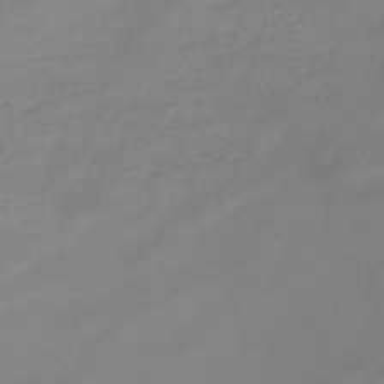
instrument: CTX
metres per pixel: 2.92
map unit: HNb
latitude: -45.9178
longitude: -35.5938
